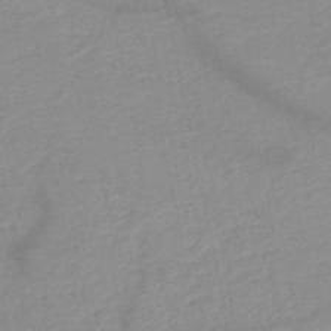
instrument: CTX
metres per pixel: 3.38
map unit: HNb
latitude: -49.2187
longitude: -43.6694
